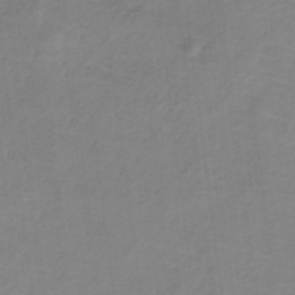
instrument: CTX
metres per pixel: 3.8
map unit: HNb
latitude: -33.8045
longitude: 56.9541
